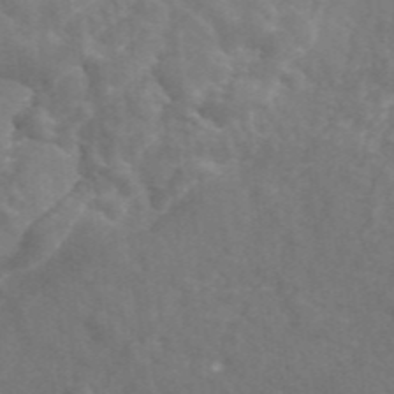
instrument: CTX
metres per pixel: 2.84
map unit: ANa
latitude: 46.2901
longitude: 26.7652
